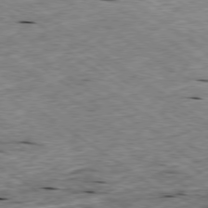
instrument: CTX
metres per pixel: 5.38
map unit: Ap
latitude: -79.3131
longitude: -87.4804
